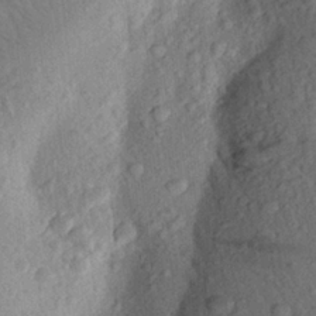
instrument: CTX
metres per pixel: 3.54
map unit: Aa
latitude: 24.2711
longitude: -148.1578
